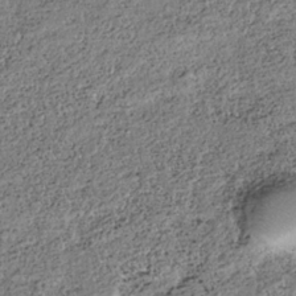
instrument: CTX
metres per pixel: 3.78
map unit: HNhu
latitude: -36.3306
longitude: 33.6911
